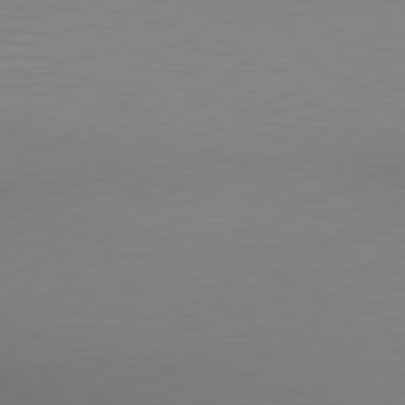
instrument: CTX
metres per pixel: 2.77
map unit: lApd
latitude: 80.2900
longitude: 135.9178
